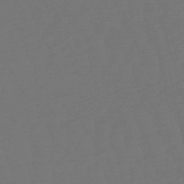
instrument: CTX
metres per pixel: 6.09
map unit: eHb
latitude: -50.4629
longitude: 78.0661
